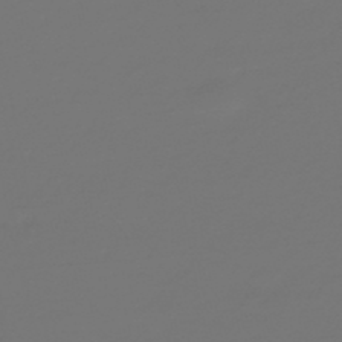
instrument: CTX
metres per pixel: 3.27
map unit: HNb
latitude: -47.4076
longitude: 56.7463
